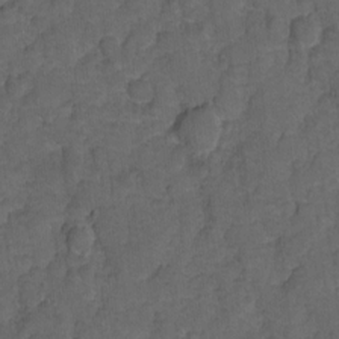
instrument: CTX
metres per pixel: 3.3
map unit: Hto
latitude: 5.0647
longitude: -31.6316
